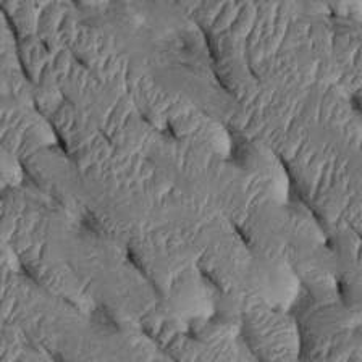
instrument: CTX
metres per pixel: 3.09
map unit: Htu
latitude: 0.5168
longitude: 148.2362
